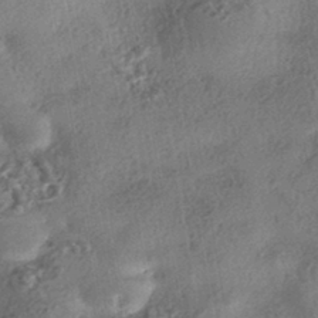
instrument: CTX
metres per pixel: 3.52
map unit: eHh
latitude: -42.5384
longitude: 121.0486
